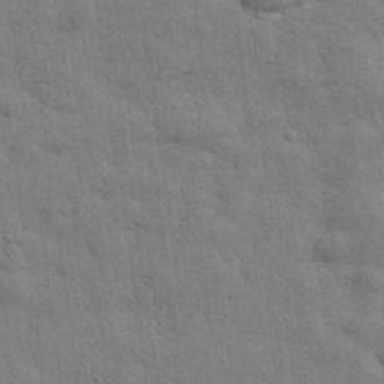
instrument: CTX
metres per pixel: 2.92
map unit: eHh
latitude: 24.7246
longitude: -79.5749
